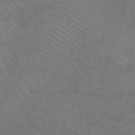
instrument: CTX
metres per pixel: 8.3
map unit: Ht
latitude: -7.3887
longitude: -36.8002
